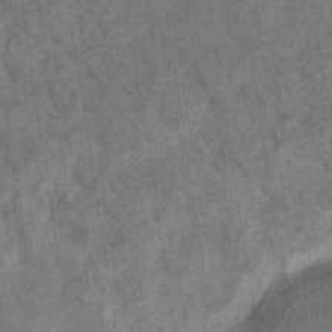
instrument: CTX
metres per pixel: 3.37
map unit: eHb
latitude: -34.8219
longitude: 76.6896
